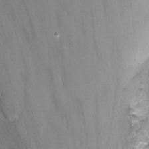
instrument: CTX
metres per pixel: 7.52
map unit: Nhu
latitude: -12.8030
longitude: -59.4049
